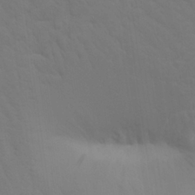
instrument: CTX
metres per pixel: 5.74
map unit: Aa
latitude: 25.7260
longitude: -143.1970
